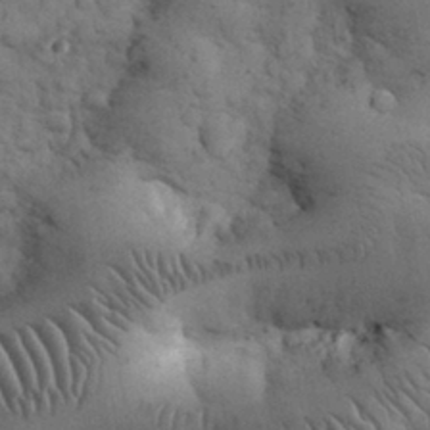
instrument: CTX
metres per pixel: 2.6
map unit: eHh
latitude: 32.1578
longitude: -68.4790
